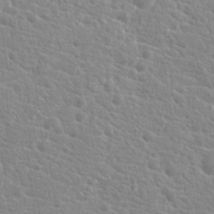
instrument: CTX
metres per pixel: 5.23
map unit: Hto
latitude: 20.7813
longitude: -39.5182
